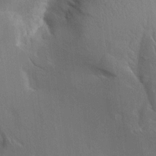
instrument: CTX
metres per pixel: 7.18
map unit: Aa
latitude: 10.0822
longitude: -142.3845
